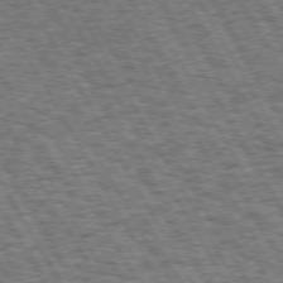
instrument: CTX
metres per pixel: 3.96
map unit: Hpe
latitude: 73.1781
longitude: -125.5749
